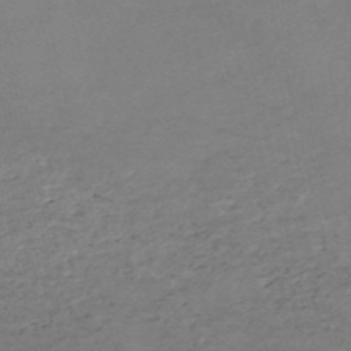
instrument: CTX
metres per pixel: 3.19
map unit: eHh
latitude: -54.2173
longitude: -89.9528
